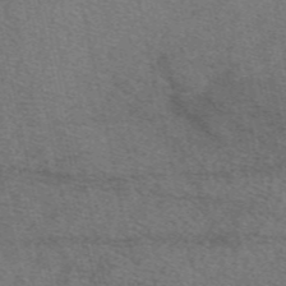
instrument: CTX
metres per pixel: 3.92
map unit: eAb
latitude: 49.0081
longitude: 112.6519
